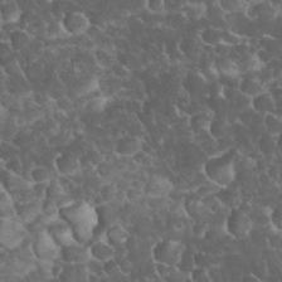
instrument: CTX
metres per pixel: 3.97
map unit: eHh
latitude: 32.9703
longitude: -64.5924
